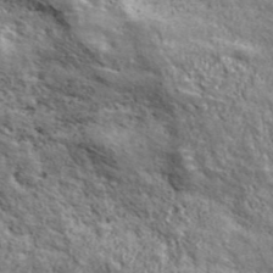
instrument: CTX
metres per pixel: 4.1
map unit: ANa
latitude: 43.2915
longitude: -87.2348
